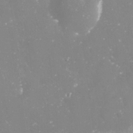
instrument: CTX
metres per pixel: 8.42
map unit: Nve
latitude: -17.8423
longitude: -59.4049
